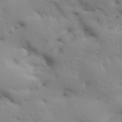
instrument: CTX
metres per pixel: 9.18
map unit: Aa
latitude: 33.5182
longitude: -143.8583
